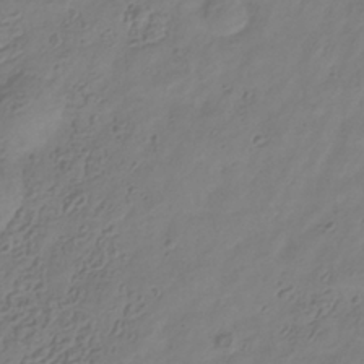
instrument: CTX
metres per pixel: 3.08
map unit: Hve
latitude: -35.0486
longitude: 88.3117
